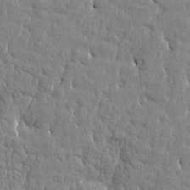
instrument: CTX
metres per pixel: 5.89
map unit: Htu
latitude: -4.7085
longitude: 176.8975
